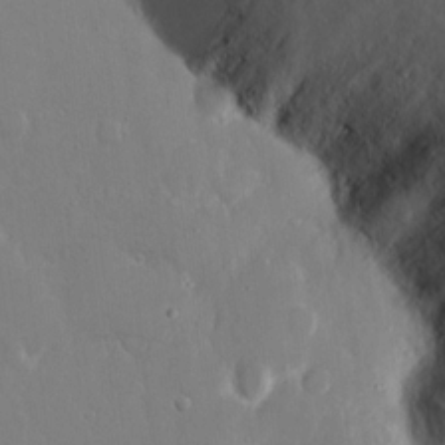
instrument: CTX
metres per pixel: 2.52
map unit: eHh
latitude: 14.3657
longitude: -71.1403
